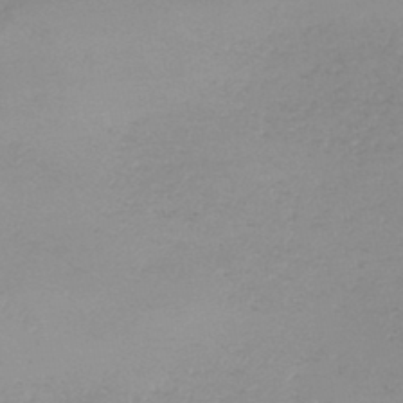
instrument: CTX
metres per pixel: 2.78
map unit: HNb
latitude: -44.7652
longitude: -44.0444
